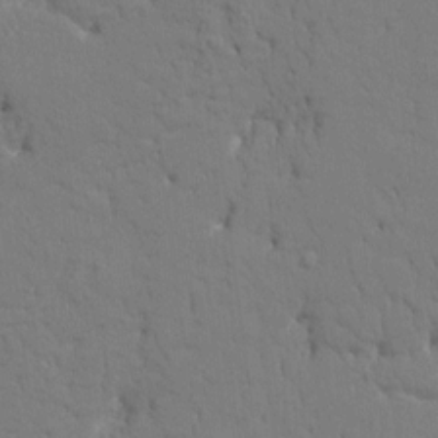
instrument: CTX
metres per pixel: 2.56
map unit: HNhu
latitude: 7.6505
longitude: -4.1578
